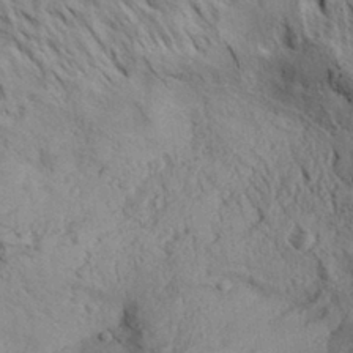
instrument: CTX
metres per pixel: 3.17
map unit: Aa
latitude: 30.8002
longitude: -138.3089
